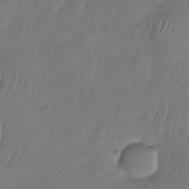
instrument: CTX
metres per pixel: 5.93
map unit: Nhu
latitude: -30.6329
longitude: -59.4238
